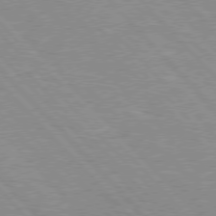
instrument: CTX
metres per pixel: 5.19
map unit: Hpe
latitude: 76.1577
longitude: -126.8002
